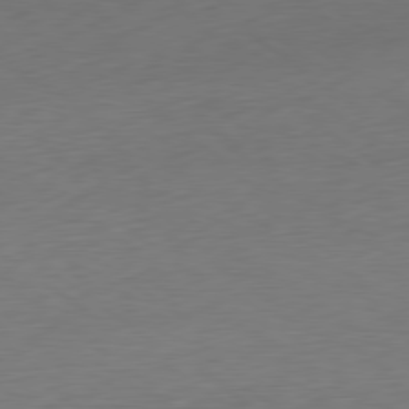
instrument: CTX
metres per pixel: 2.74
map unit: Ap
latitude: -80.2362
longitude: -69.4804
